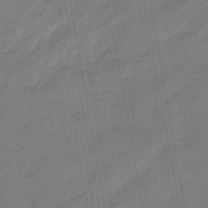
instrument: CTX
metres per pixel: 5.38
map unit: eHb
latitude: -47.0297
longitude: 85.5777
